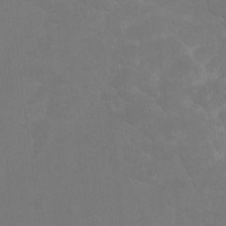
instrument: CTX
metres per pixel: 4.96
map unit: Htu
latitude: -10.8219
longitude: -73.1403
